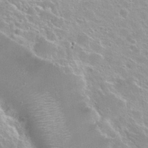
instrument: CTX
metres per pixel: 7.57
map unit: Nhu
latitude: 27.7072
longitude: -50.7624
